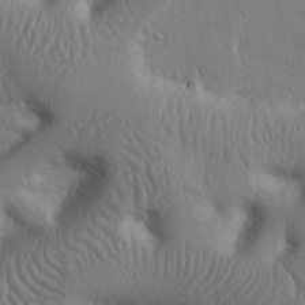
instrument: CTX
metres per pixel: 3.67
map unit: Nhu
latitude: 14.4601
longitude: -78.9325
